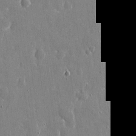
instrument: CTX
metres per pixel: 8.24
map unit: eHh
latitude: 9.5560
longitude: -69.4993
